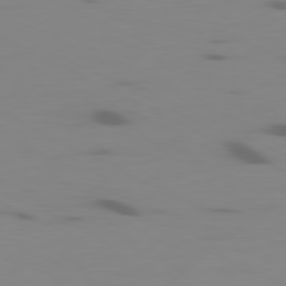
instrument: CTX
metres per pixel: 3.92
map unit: Ap
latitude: -80.6708
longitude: -62.2145
